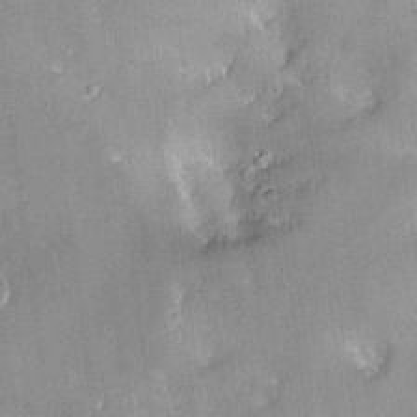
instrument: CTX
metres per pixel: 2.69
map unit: HNhu
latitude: 5.4993
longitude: 3.5210
